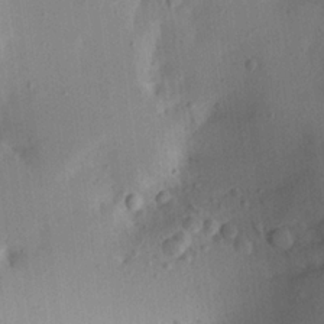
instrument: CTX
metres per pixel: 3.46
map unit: Aa
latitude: 21.1403
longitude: -147.0270
